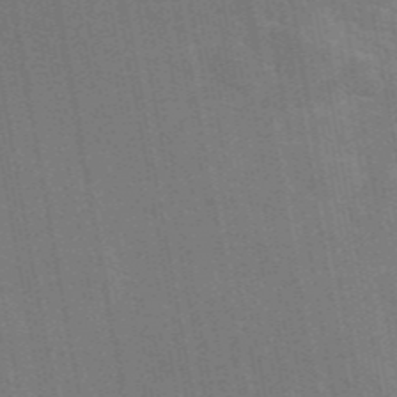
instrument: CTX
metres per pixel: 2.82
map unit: eAb
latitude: 46.2523
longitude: 122.1417
